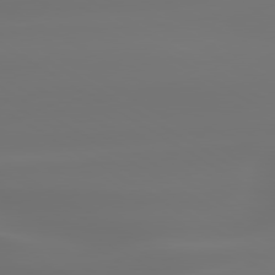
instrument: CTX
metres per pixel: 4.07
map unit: lApd
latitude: 79.9150
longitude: -138.2900
